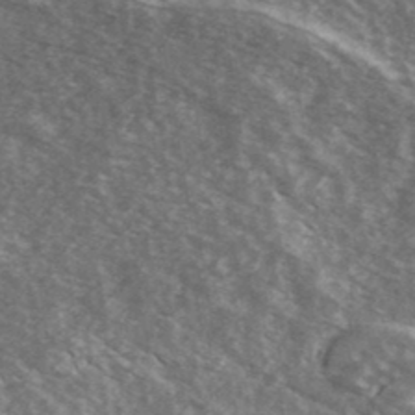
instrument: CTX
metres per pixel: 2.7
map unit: Ave
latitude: 39.7072
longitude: -108.8947
